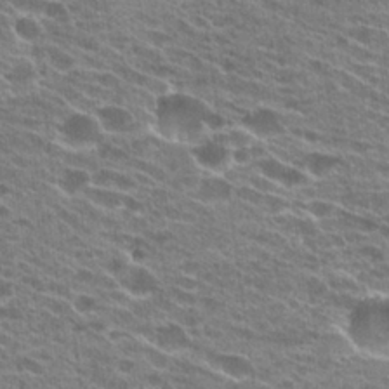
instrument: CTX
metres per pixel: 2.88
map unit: Hto
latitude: 24.4223
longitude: -42.3089
